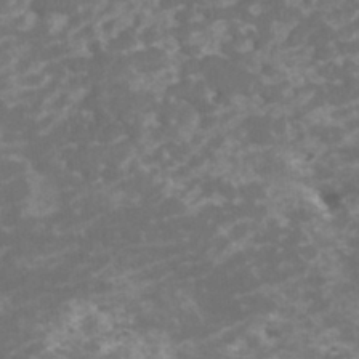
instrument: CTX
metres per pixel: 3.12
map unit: HNhu
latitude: 1.8205
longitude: -0.1389
